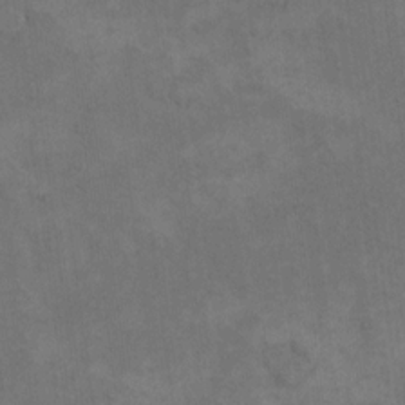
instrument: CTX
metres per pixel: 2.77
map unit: eHh
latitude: 15.7261
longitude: -66.8380
